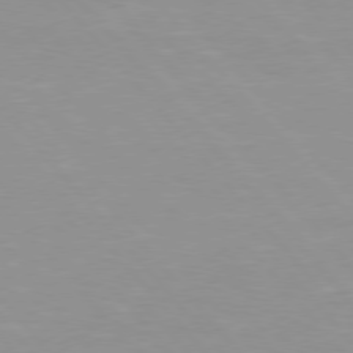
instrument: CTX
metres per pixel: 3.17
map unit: Hpe
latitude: 76.3089
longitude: -155.0458
